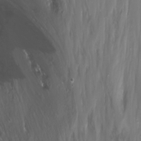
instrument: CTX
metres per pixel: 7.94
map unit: Nhu
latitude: -12.1984
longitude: -62.1011
